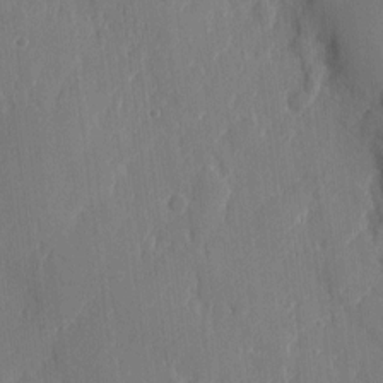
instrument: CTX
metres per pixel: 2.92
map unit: eHh
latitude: 6.1200
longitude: -72.8758
